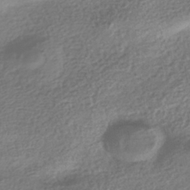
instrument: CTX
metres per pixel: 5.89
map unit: HNhu
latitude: -42.3117
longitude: 98.2361
